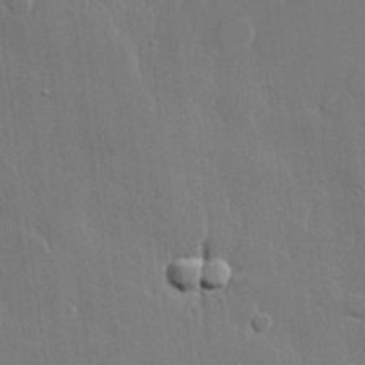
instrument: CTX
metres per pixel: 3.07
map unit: lHvf
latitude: 22.0255
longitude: 146.8030
